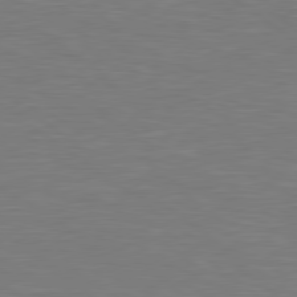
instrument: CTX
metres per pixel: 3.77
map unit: Hpe
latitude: 78.9892
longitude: -126.8191
